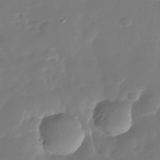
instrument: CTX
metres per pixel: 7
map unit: Nhu
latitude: -28.2740
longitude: -76.0255
